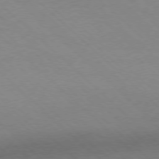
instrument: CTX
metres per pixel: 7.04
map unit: Ap
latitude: -77.9367
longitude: -99.3481
